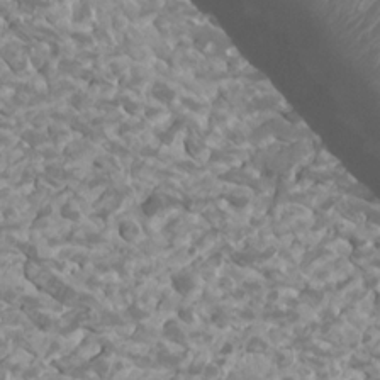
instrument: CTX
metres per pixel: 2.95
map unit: Htu
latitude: 2.1578
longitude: -20.1578
